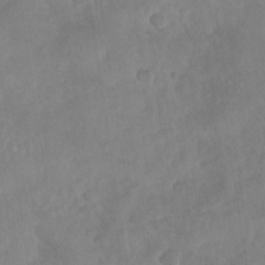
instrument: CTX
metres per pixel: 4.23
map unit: Nhu
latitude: -30.0472
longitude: -62.5924
